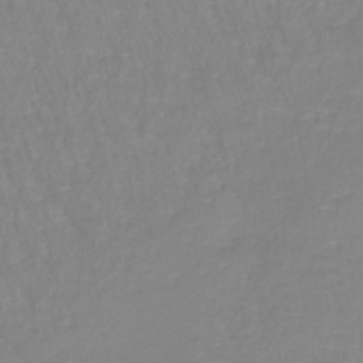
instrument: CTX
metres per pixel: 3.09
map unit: lHb
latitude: -40.9730
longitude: 65.1998
